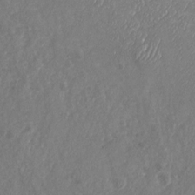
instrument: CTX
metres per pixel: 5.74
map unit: Nhu
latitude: -19.6155
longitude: -57.6504
